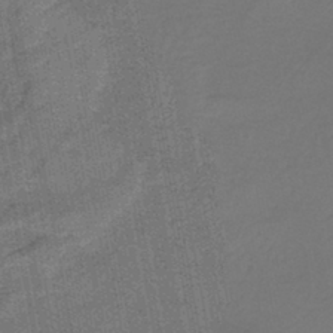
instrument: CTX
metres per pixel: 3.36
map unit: lHb
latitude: -43.6532
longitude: 63.4076
